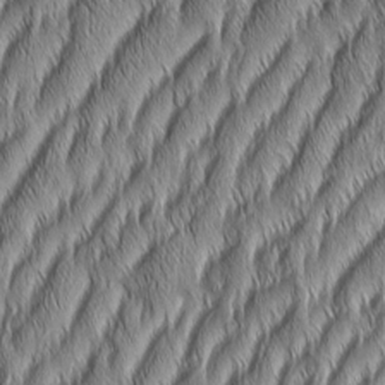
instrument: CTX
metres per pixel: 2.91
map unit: Aa
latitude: 7.1781
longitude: -130.8380
